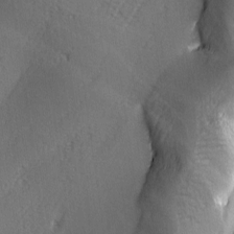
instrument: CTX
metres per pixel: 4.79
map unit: Ave
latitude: -6.3306
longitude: -120.4790
